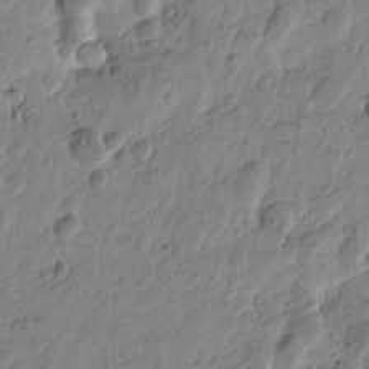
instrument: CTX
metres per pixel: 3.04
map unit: Htu
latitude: -0.6141
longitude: -177.7260
